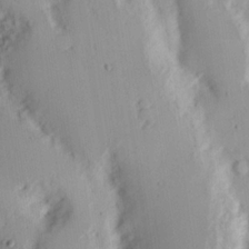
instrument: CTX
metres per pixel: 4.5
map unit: Nhu
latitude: 16.8191
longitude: -73.9906
